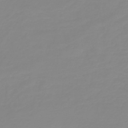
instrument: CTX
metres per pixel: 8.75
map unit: HNb
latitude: -44.3306
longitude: 51.4076
